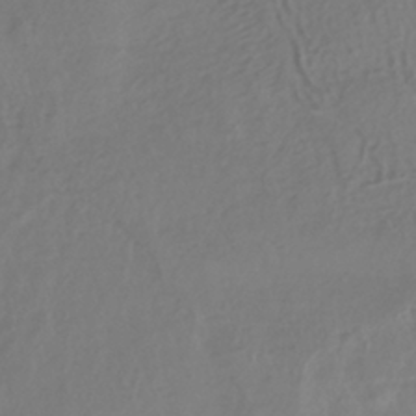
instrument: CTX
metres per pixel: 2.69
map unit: HNhu
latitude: -41.5588
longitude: 101.8989
